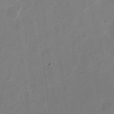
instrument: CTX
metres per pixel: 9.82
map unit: eHh
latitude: 10.5735
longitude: -68.6491
